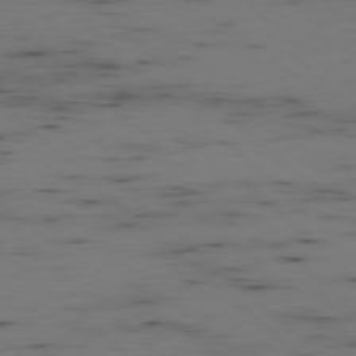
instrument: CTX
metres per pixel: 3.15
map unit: Ap
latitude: -78.0661
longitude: -74.8569
